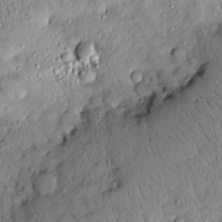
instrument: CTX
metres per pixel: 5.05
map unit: eHh
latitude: 0.1011
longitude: 15.5777
